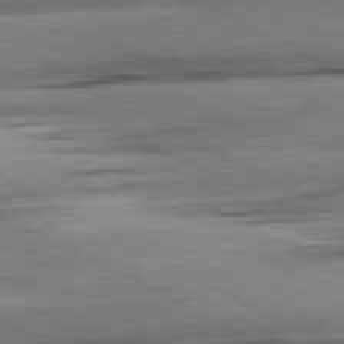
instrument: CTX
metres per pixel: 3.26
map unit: lApd
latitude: 80.8191
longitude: -157.7449
